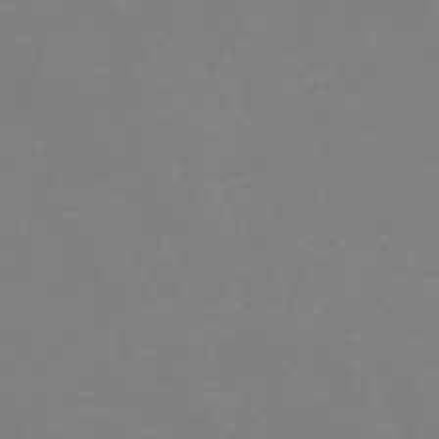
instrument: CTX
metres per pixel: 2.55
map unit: eHh
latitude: -2.4251
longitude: -75.5182
